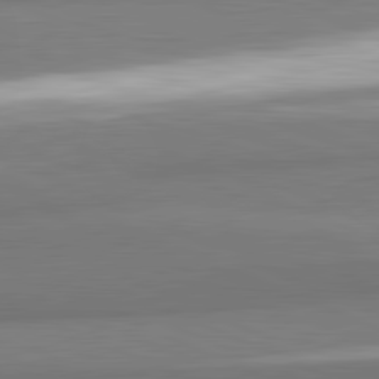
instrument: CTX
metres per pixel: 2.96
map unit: lApd
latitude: 82.1388
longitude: 172.6518
